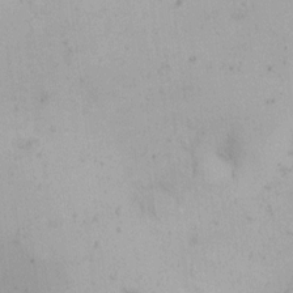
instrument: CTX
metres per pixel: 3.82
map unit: HNhu
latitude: 7.5182
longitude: -0.4034
